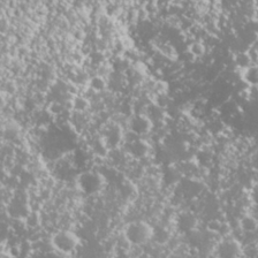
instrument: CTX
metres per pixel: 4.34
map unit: Nhu
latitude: 26.6302
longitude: -60.5357
